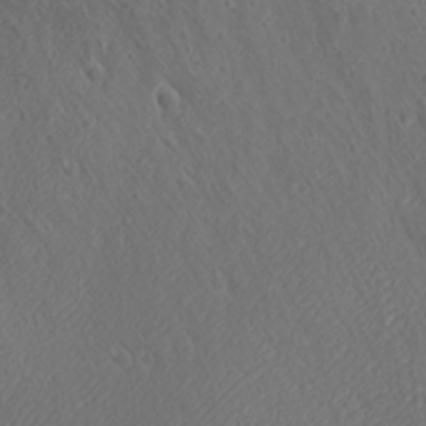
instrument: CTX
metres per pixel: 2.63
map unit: Ave
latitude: 21.7639
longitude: -137.0459
